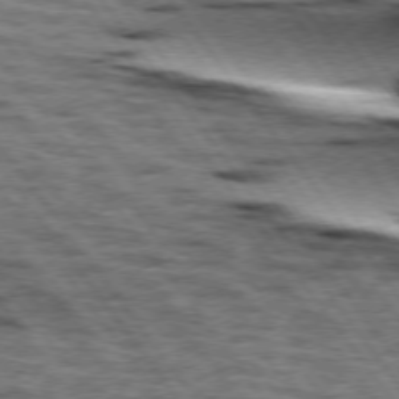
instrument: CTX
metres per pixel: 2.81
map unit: lApd
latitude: 74.4601
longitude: -53.7828
